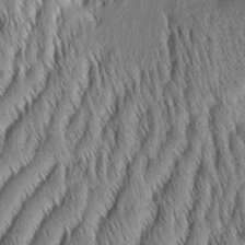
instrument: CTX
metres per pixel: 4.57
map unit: Aa
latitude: 7.0458
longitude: -130.9136
